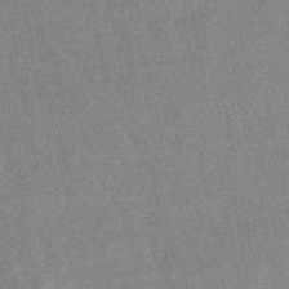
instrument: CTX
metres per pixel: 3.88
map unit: lHb
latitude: -48.0661
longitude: 78.8030
